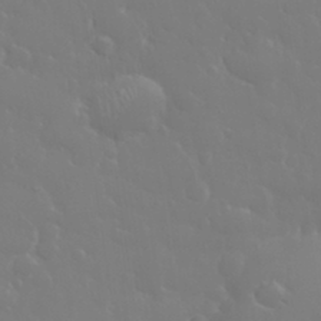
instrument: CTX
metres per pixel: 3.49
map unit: eHh
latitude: 33.1592
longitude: -60.6679
